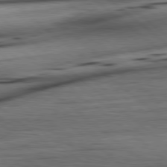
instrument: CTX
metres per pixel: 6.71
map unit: Hpe
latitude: 78.9892
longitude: -140.5923
